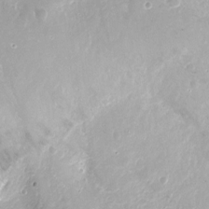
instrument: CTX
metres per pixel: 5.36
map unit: Nhu
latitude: -12.3873
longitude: -38.7246
